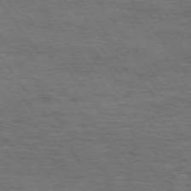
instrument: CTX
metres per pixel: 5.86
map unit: Hpe
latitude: 74.4412
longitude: -152.2712
